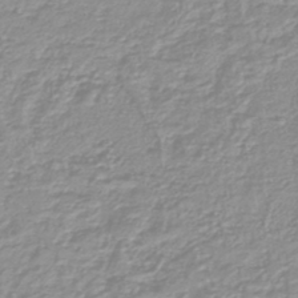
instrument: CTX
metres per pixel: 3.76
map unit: lHb
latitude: -44.1984
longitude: 78.7652
